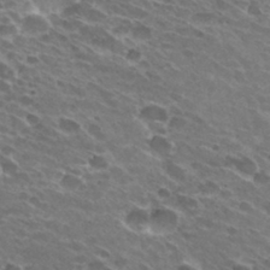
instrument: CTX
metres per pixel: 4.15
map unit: Hto
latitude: 31.6505
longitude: -42.7057
